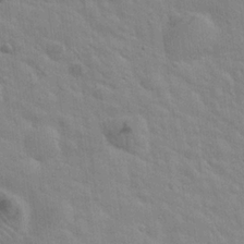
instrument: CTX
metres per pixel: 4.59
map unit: Hto
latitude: 20.2145
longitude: -54.2522
